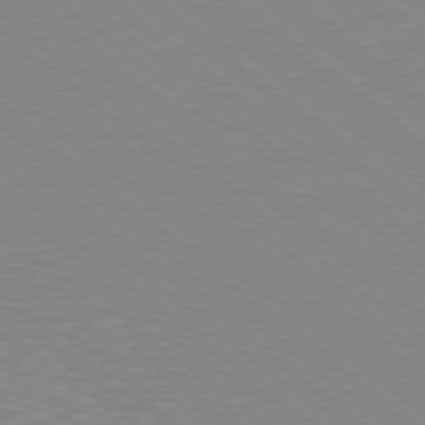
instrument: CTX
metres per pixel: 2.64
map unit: Hpe
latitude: 78.3468
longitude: -166.2333
